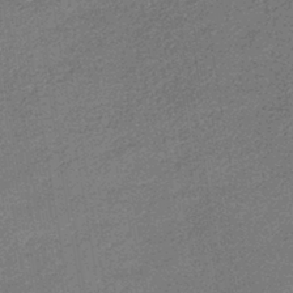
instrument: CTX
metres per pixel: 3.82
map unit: HNhu
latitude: -41.9367
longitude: 90.6708
